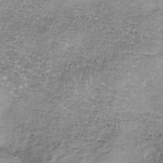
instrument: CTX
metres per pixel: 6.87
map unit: lHb
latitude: -37.0486
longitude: 66.0661
